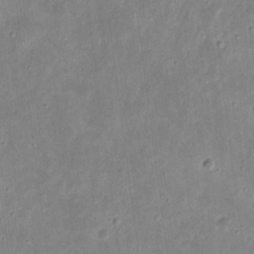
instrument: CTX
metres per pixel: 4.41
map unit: eHh
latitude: 9.0081
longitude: -72.4034
